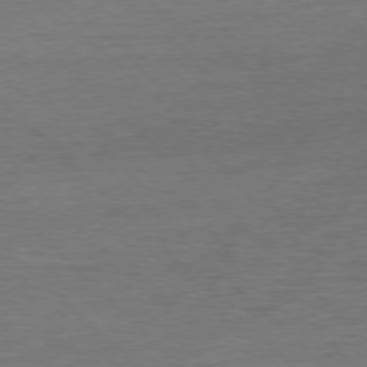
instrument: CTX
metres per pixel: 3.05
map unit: Hpe
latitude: -77.7289
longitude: 15.1998
